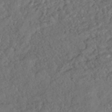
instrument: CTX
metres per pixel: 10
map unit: ANa
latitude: -43.3320
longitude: 108.2928
